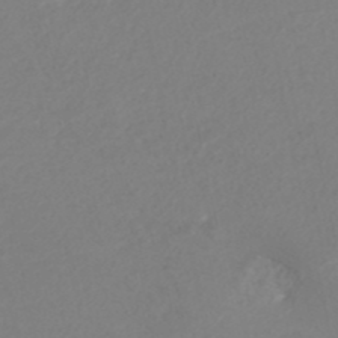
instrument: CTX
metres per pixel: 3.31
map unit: ANa
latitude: 40.8946
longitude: 25.8800
